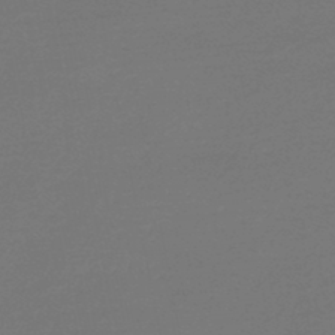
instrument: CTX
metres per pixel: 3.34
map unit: HNhu
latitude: -47.8233
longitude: 98.8408
